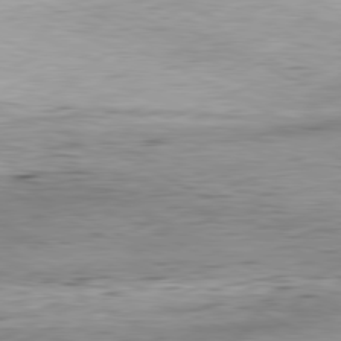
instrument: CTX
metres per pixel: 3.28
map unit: Hpe
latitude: -81.1053
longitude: 11.2943
